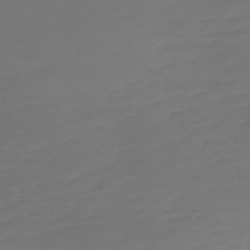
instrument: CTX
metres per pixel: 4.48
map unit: Nve
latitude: -59.6343
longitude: 58.0660
